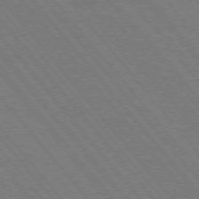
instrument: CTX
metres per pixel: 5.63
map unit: Hpe
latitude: -76.0283
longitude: -13.6127
